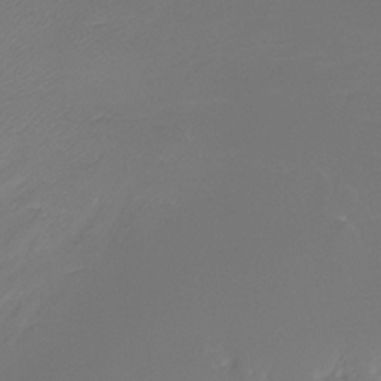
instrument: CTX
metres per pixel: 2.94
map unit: Ht
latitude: -14.8975
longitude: -42.2145
